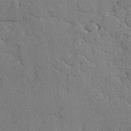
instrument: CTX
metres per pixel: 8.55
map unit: lAvf
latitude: -2.5384
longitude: -108.6679
